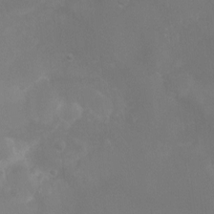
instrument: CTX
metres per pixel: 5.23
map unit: Ht
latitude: -9.9745
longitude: -20.7247
